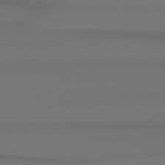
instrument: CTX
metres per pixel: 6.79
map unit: Hpe
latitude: 78.8191
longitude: -136.6869
